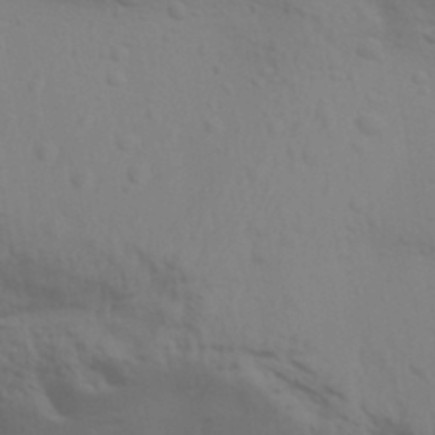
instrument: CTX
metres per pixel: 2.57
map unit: Aa
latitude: 31.7261
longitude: -135.8205
